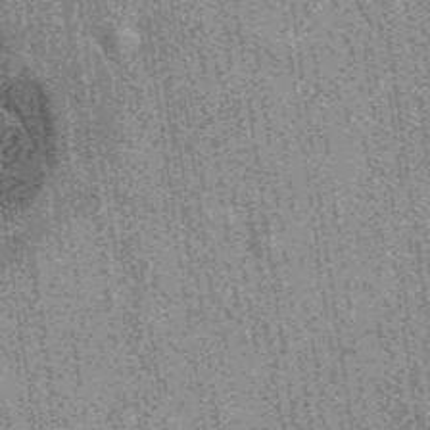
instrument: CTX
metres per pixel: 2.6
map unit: eAb
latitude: 38.6868
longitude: 107.5210
